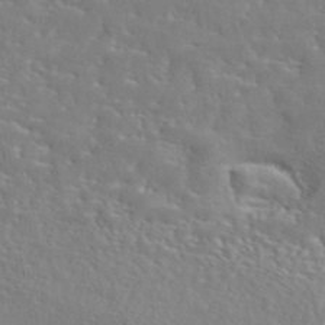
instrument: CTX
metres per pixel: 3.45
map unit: eAb
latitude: 44.8191
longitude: 125.8800
